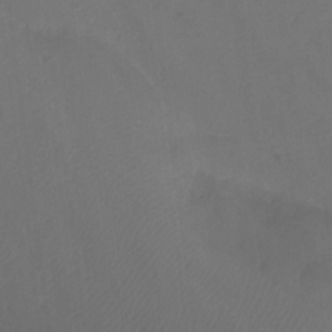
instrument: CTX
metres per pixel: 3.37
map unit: Ht
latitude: -10.4440
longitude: -35.2348
